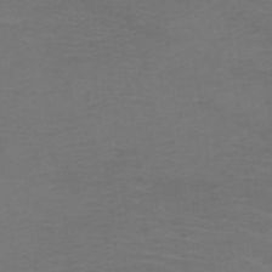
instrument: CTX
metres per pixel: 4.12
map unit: HNb
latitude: -49.1242
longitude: -45.8394
